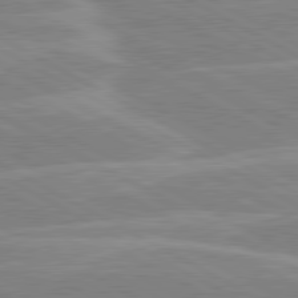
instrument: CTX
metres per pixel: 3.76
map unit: lApd
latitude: 80.6679
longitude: -124.1011
